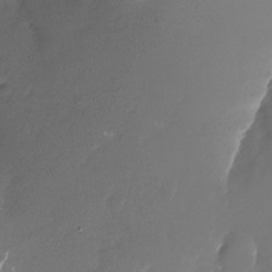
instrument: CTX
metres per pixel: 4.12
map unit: Nhu
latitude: -26.7652
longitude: -73.6883
